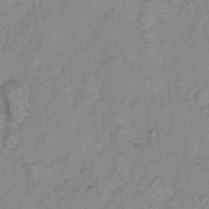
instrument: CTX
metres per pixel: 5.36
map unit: Hto
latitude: 7.9339
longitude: -36.3279
